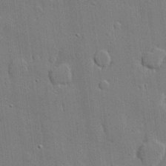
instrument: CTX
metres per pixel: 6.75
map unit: lHvf
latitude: 21.4616
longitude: 146.5762
